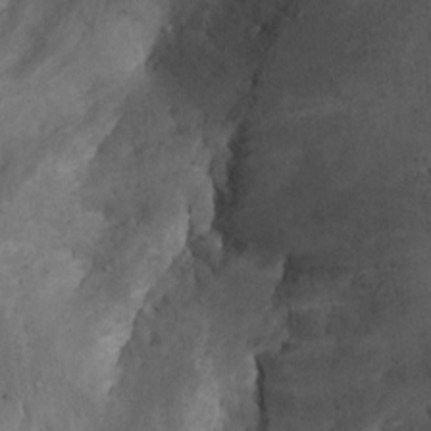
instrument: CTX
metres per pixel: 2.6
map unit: Aa
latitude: -3.5210
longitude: -73.5938
